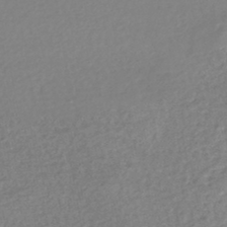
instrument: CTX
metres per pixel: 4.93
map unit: HNhu
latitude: -47.6344
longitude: 103.5210
